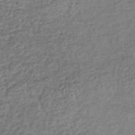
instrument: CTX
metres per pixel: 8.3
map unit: lHb
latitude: -35.8422
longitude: 66.0661
